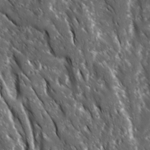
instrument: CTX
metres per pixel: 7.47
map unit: Ave
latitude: 15.4994
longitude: -132.6113
